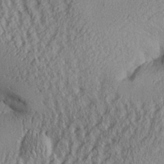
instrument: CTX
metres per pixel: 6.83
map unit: Aa
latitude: 27.1025
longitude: -134.1389
